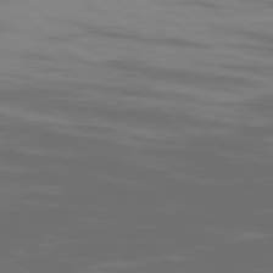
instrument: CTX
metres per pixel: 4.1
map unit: Ap
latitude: -78.0472
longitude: -95.1026
